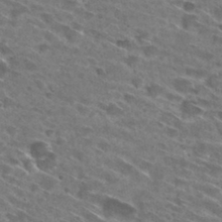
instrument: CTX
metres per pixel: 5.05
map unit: Hto
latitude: 29.6505
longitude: -44.9325
